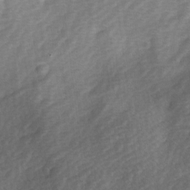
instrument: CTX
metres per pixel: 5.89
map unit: Ave
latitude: 0.3845
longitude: -112.0822
